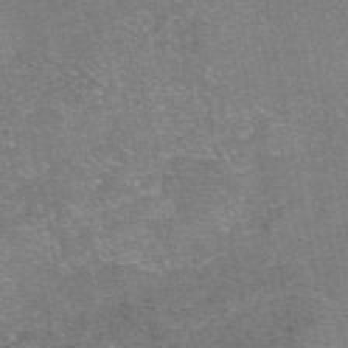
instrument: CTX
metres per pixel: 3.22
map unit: eAb
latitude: 47.3671
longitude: 103.8233
